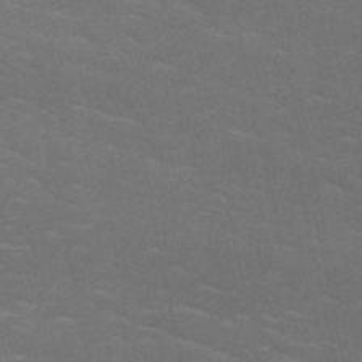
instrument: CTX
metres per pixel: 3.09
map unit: HNb
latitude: -51.3321
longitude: -43.4427
